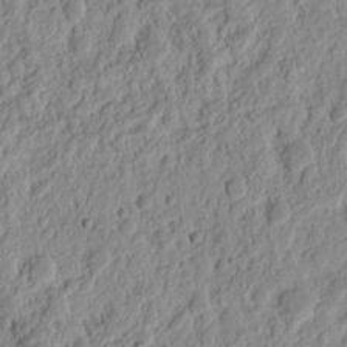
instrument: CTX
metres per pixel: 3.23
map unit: Nhu
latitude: 13.1781
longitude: -73.6127
